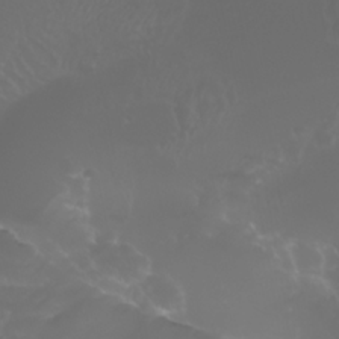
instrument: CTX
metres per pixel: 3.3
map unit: Htu
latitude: -5.2942
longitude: -89.2726
